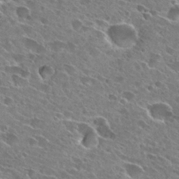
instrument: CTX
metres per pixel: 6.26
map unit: Hto
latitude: 27.2159
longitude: -43.5182
